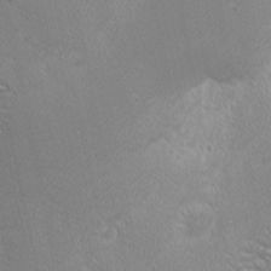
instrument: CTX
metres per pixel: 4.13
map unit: Nhu
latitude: 1.8583
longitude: -77.0647
